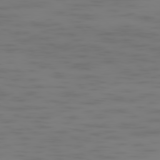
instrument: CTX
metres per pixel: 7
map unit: Ap
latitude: -77.9367
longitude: -63.2159
